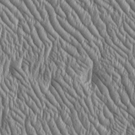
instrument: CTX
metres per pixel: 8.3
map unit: Htu
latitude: -4.1039
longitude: 158.6518
